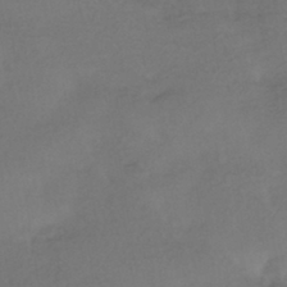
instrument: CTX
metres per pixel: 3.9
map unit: HNhu
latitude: -42.8596
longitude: 96.0472
